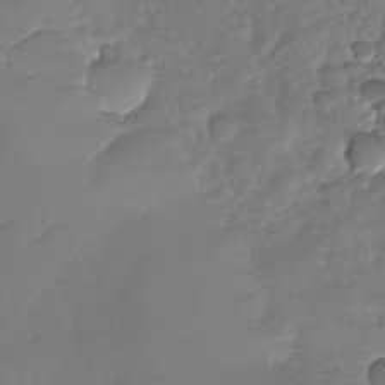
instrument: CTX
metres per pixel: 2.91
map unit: Nhu
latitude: -28.9731
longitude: -61.4048
